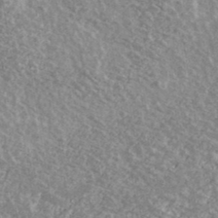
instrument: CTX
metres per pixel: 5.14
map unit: Ave
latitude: 39.5938
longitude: -110.0255
